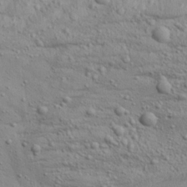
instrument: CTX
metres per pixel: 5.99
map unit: Aa
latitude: 22.2900
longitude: -143.6883
